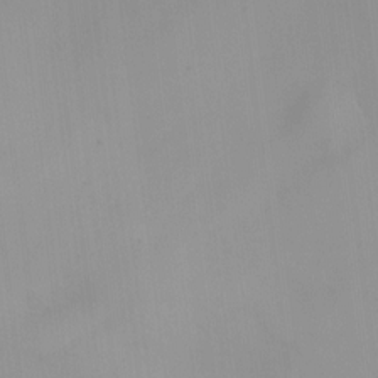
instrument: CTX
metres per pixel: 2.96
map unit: HNhu
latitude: 7.9150
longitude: -0.3845
